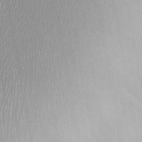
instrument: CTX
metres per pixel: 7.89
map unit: HNhu
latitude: 3.4048
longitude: -4.5546
